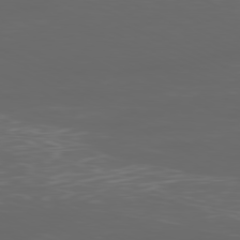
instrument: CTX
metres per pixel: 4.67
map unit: Ap
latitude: -79.9556
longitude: -72.8947
